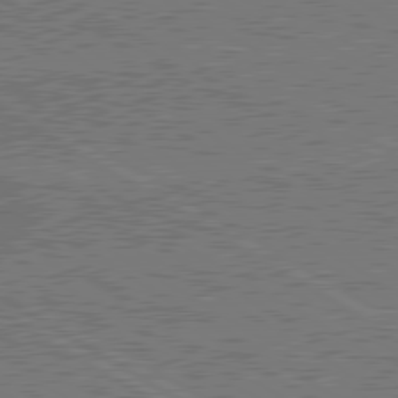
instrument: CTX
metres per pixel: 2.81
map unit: lApd
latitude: 79.9717
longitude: 168.9352
